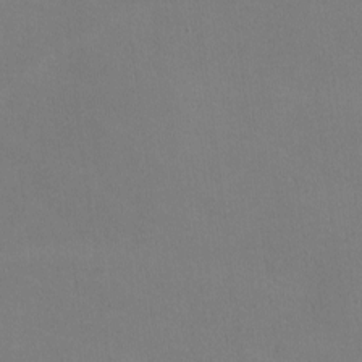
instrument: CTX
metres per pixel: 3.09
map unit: lHvf
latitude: -9.8800
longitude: -100.1011
